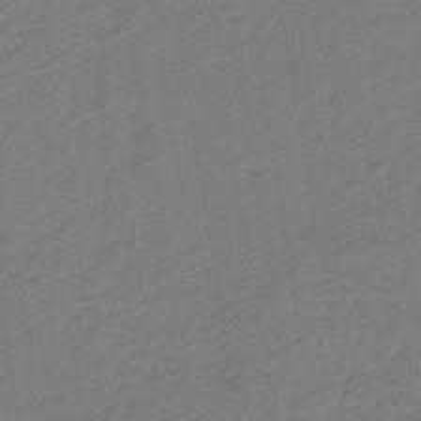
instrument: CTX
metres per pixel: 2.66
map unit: lHb
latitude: -42.5195
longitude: 53.5399
